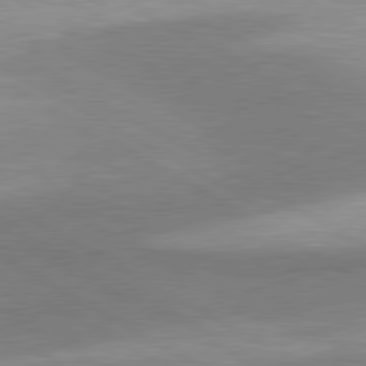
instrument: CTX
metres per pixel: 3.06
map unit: lApd
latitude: 80.2333
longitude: -179.8395
